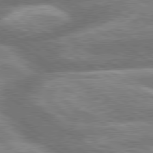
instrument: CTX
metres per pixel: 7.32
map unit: lApd
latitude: 79.8773
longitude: -160.3656
